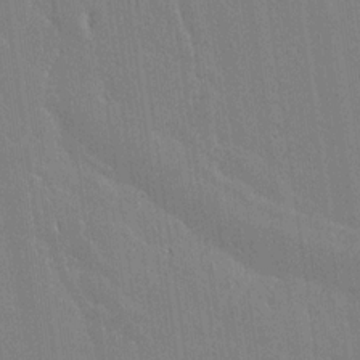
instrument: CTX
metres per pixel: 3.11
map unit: lAvf
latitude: 14.4034
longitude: -127.0459
